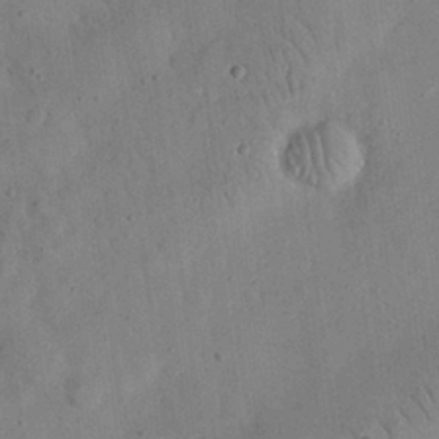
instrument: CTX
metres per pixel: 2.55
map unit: eHh
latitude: 24.7813
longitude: -68.9136
